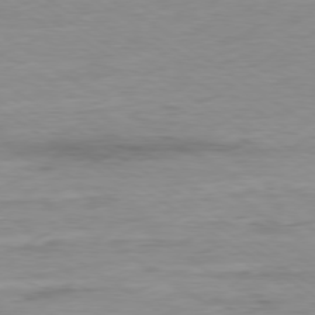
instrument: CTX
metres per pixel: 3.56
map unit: Ap
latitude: -78.7085
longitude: -58.7813
